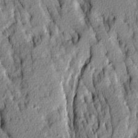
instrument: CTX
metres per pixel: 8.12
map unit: Ave
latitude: 14.2145
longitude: -132.6302
